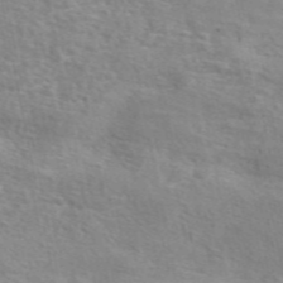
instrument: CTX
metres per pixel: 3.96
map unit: eAb
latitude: 49.0269
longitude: 119.6722
